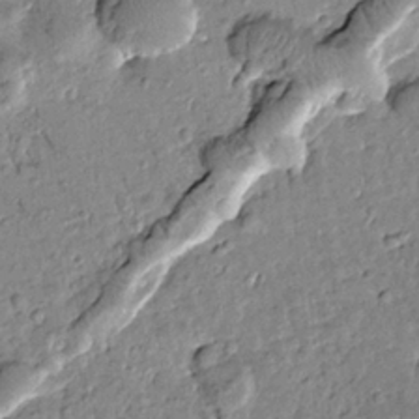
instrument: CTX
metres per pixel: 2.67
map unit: Htu
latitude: -1.8801
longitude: 173.4643
